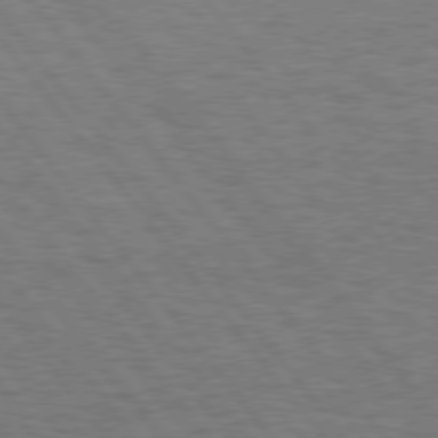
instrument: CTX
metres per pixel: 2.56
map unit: Hpe
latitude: 75.9528
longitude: -136.6491
